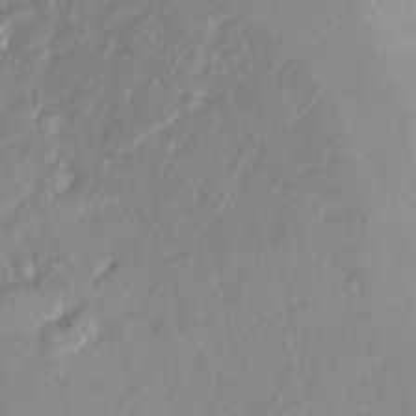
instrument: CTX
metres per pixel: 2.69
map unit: Nhu
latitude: 14.2145
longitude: -29.1592
